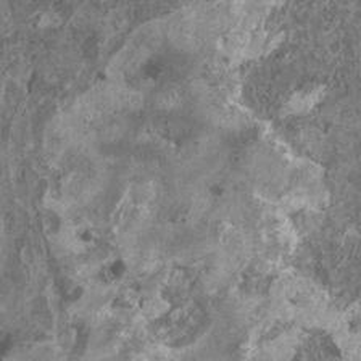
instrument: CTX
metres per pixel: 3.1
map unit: HNhu
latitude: 0.4601
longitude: 5.4076
